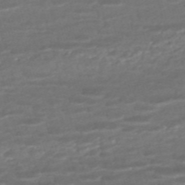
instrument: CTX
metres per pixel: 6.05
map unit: ANa
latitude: -45.3699
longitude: 104.6707
